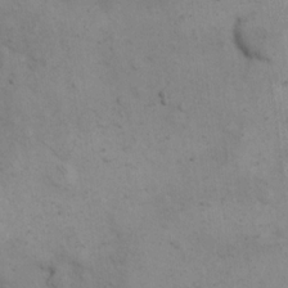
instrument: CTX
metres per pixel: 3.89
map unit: eHh
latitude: 15.2348
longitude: -67.2537
